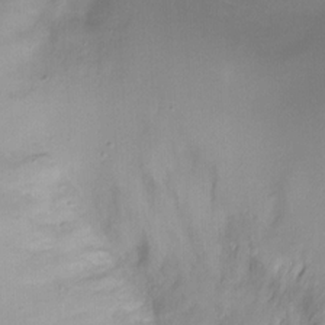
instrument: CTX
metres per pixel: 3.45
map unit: Ht
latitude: -10.5385
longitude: -39.0080
